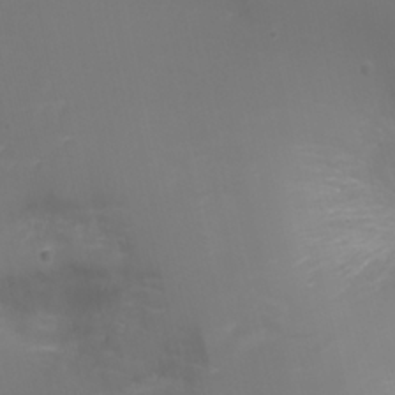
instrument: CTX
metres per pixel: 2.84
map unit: Ht
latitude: 0.5357
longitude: -21.7828
